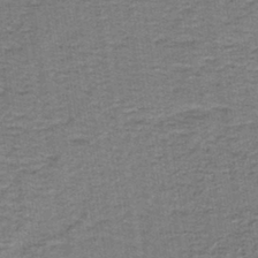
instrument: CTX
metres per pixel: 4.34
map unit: lHb
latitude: -40.6329
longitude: 55.2565
